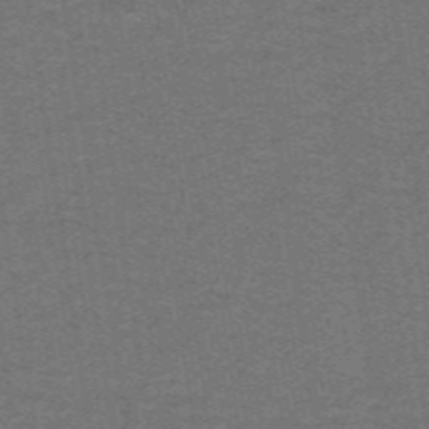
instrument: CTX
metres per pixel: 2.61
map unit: lHb
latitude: -42.6896
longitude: 54.1228
